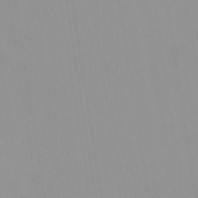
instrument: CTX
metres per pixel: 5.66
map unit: HNhu
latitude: -0.3496
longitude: -6.0444
